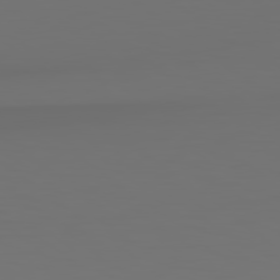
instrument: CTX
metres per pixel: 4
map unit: Hpe
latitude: 78.9892
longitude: -139.1214
